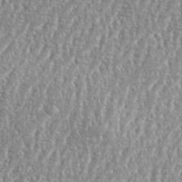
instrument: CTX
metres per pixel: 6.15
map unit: eHh
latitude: 34.9891
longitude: -134.8191
